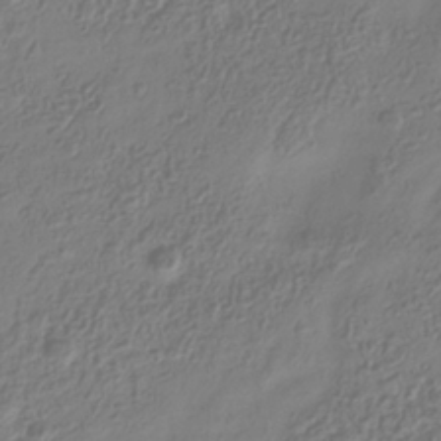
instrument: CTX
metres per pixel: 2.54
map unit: Hve
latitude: -34.5574
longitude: 88.8030
